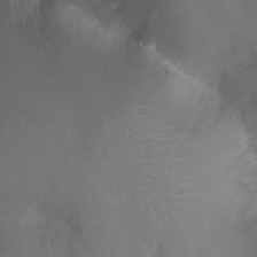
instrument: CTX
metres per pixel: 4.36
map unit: Nhu
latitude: 1.7071
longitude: -14.9703
